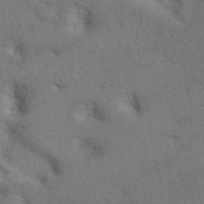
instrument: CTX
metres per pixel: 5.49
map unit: eAb
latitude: 41.8583
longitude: 108.0661
